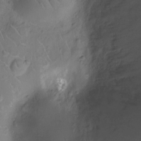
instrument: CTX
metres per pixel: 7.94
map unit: Ht
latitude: -9.0864
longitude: -21.1214
